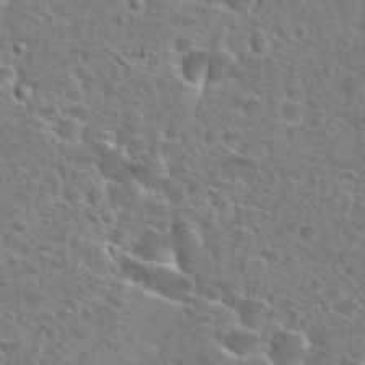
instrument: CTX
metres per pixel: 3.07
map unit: Hto
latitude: 25.9339
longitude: -47.6316
